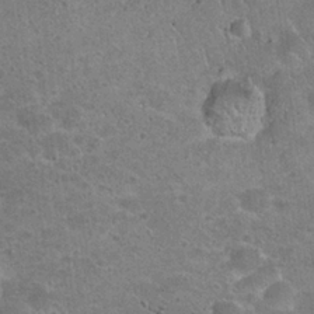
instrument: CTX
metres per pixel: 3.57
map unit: Hto
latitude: 22.3467
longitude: -49.0081
